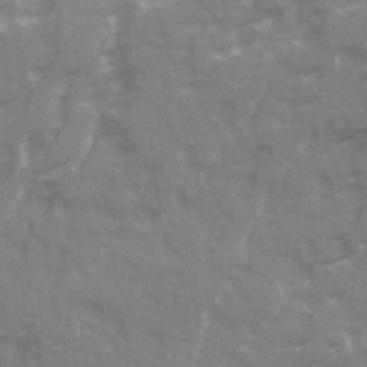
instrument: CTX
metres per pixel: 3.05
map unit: Ave
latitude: 20.5735
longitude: -132.1578
